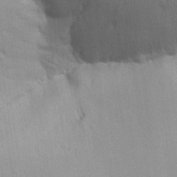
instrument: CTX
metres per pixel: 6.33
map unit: lAvf
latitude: 16.1767
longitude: -127.3104
